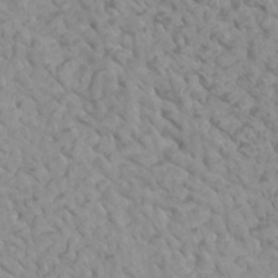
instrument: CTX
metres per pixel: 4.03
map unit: Htu
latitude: 2.3089
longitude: -21.2915
